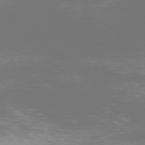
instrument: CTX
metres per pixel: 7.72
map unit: Ap
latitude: -77.5966
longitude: -72.4790
